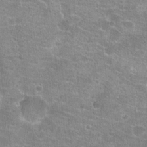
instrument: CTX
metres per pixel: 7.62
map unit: Hto
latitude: 20.9136
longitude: -42.7813
